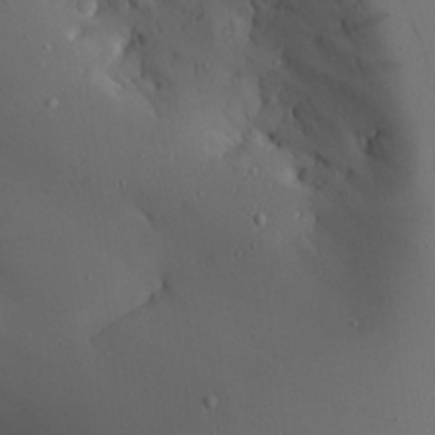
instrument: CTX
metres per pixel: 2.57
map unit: Aa
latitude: 23.7261
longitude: -127.0459
